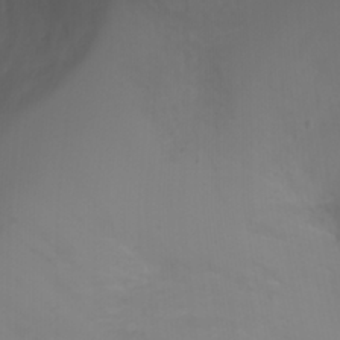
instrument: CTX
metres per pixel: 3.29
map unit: Ht
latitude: 0.7246
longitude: -21.8206
